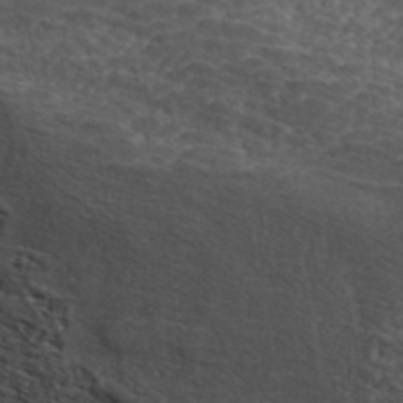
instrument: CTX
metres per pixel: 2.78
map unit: ANa
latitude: 44.5357
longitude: 38.3117
